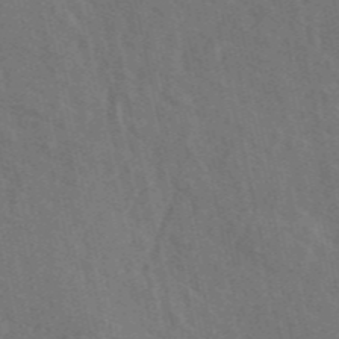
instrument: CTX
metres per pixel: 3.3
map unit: ANa
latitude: 47.9906
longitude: -75.8772
